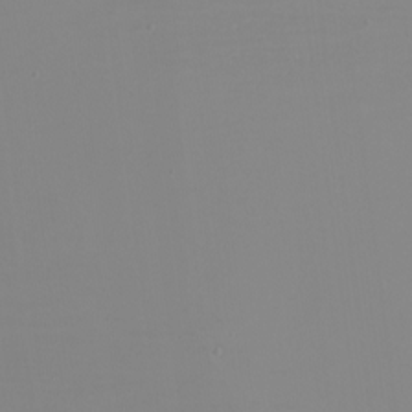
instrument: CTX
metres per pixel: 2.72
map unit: eHh
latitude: -5.8611
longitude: -82.7435
